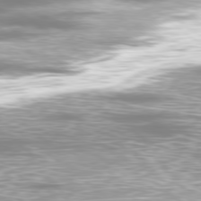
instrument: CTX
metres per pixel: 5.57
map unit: Ap
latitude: -79.8989
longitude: -61.5560
